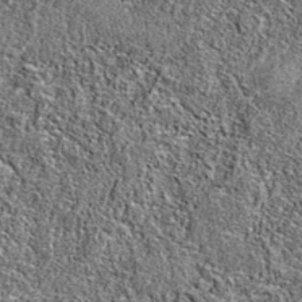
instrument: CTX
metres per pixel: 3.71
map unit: eAb
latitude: 37.1403
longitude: 105.5966
